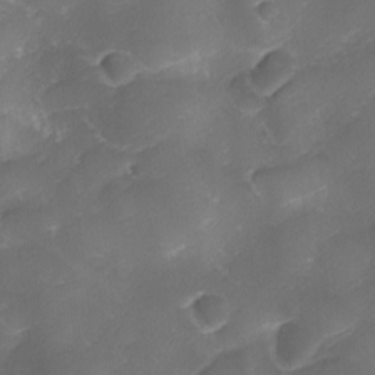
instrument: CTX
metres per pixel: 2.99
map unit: Ave
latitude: -9.9745
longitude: -122.3467
